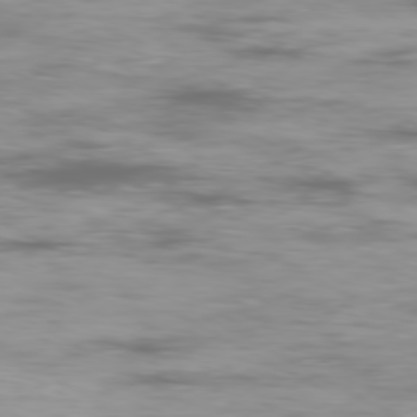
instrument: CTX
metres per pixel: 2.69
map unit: Ap
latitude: -79.4265
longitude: -73.9151
